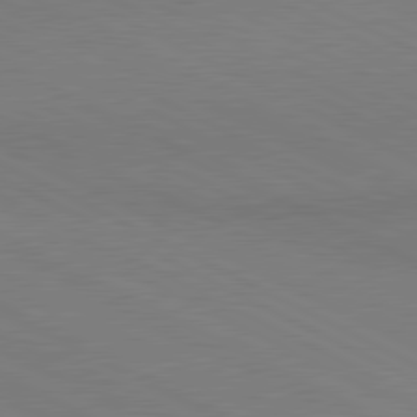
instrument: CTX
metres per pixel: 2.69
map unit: lApd
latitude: 80.9703
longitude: 149.1809
